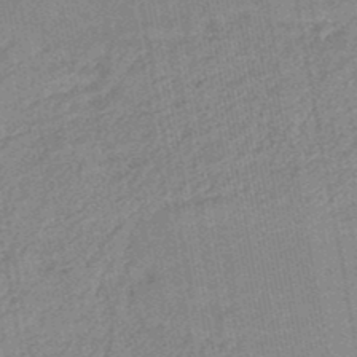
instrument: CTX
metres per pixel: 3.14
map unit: lHb
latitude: -48.1039
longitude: 71.4643
